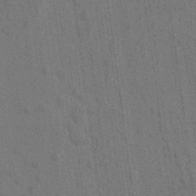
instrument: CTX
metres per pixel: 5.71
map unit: lAvf
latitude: 7.5749
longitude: 164.5385
